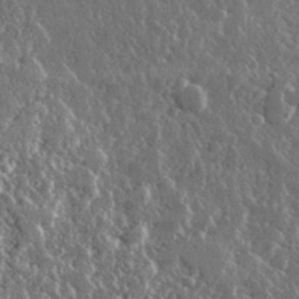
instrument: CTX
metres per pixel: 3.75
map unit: lHvf
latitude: 31.8584
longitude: -90.7624
